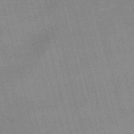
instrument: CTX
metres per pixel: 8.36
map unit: lHb
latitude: -48.8030
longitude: 76.6141
